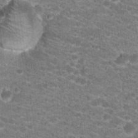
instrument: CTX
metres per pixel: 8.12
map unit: Hto
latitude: 20.0255
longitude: -38.8947
